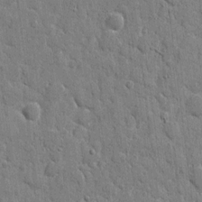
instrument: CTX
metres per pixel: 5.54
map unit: eHh
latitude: 8.3278
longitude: -67.4615
